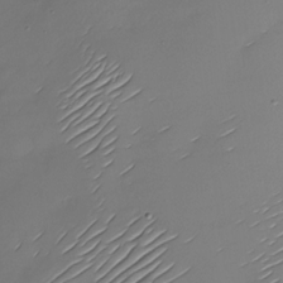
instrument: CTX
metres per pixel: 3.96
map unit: Nhu
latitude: -27.9745
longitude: -61.9906
